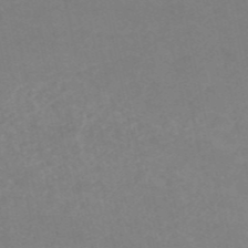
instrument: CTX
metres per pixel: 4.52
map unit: HNb
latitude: -54.3495
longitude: -34.2333
